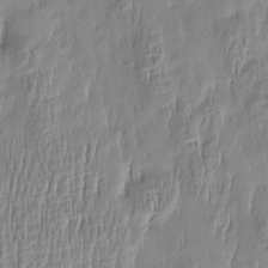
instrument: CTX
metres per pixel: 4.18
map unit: Htu
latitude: -5.5966
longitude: 174.4440
